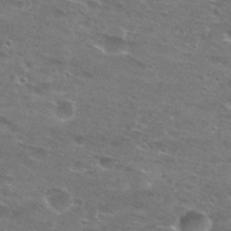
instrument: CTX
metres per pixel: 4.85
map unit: Hto
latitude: 28.0255
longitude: -48.1578
